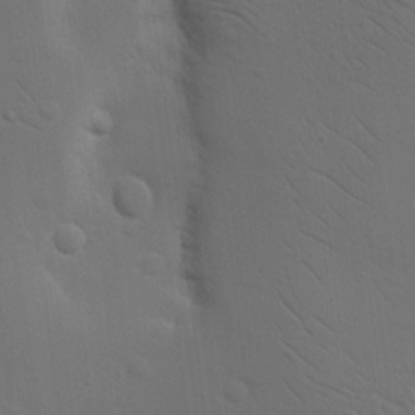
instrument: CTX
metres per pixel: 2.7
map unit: Nhu
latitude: 16.2712
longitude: -78.5168
